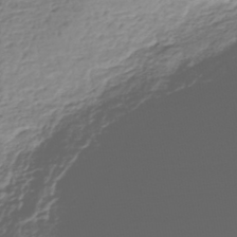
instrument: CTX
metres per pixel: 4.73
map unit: Nhe
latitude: -46.4818
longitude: -172.7246
